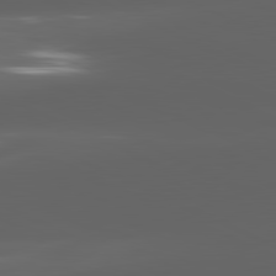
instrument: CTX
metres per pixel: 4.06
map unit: lApd
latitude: 81.4615
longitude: -146.0444
